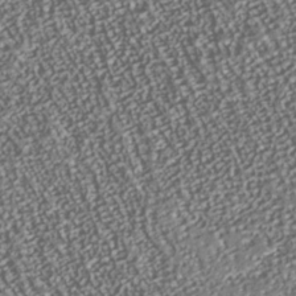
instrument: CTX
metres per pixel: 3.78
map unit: Nhu
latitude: -38.0283
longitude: -80.5924
